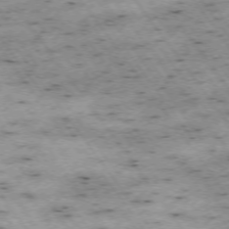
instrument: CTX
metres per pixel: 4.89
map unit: Hpe
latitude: -74.4251
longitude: 2.3495
